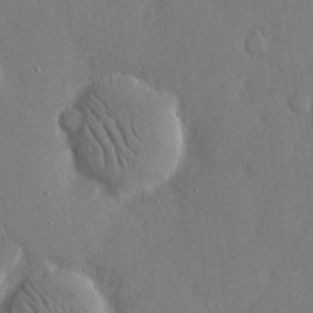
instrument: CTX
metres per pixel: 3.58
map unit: eHh
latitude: 14.9892
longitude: -70.9514
